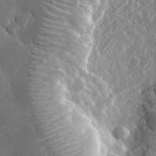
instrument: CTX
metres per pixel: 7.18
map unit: lHvf
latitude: 34.0255
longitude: -87.3293
